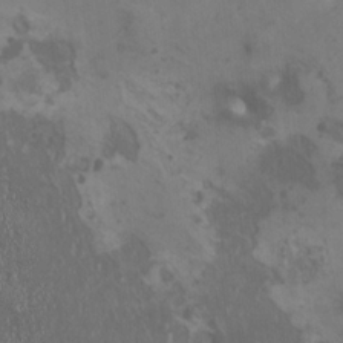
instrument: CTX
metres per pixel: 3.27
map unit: HNhu
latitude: 1.0269
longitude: 1.1054
